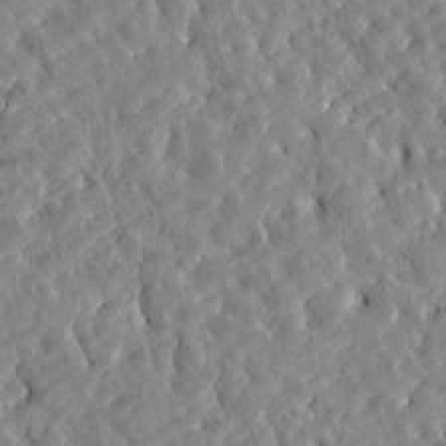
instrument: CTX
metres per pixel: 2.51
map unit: Htu
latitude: -5.1242
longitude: 173.5021
